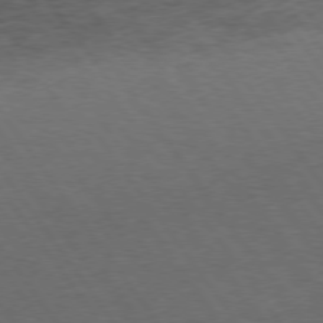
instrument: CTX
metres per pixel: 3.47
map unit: Hpe
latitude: 75.0270
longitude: -140.6679
